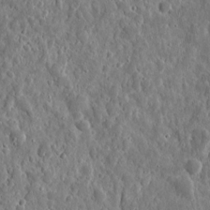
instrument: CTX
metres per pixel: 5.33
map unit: eHh
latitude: 10.4034
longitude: -73.5749
